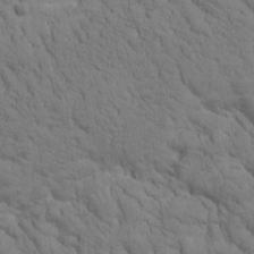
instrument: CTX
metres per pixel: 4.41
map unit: Htu
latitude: -0.9920
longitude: 174.1416
